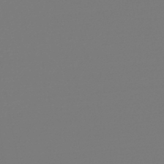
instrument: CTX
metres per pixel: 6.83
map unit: lHb
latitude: -45.2565
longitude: 75.7100
